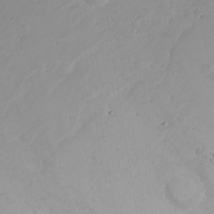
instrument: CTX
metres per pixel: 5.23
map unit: Nhu
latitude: 23.2159
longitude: -62.2901
